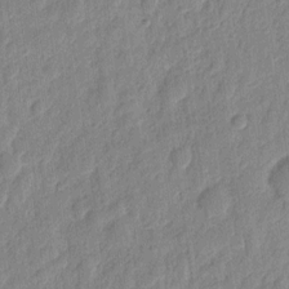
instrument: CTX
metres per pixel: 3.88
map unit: eHh
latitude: 7.5749
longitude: -74.2334
